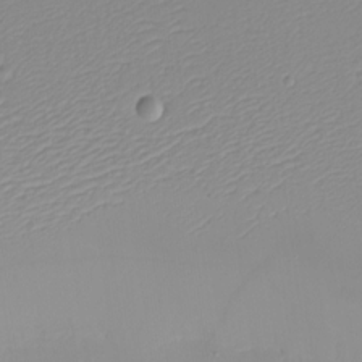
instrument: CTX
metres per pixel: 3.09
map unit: eHh
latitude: -5.6910
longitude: -86.2333
